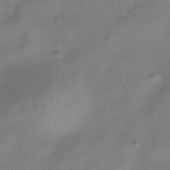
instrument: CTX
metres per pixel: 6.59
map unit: HNhu
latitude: -39.4077
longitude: 100.3495
